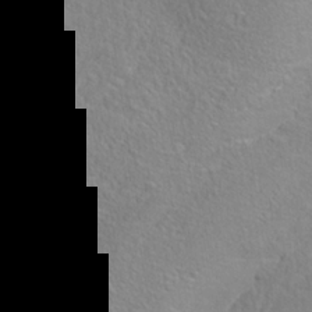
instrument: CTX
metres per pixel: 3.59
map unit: Nhe
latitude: -38.4629
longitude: 138.9164
